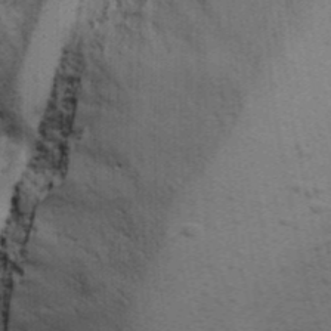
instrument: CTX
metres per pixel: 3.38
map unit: Ave
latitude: 13.1970
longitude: -102.6679
